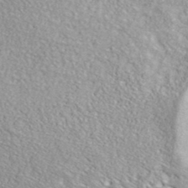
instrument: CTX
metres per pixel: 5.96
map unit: ANa
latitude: 39.3859
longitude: -91.1214
